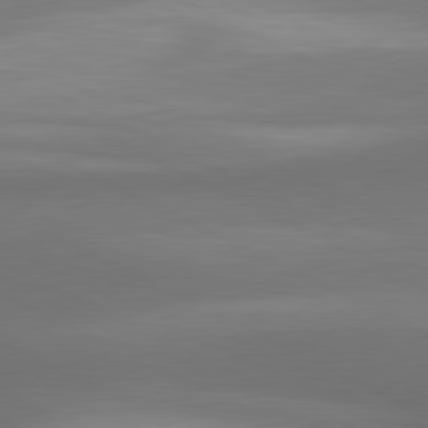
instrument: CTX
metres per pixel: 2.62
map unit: lApd
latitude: 81.2537
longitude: 138.3307
